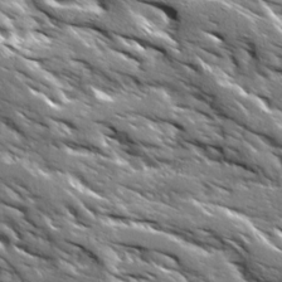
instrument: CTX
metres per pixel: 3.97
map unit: Ave
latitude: 19.4993
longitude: -135.6694
